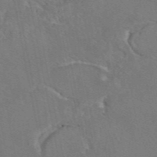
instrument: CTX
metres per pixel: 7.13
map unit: eAb
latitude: 46.3845
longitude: 107.5399
